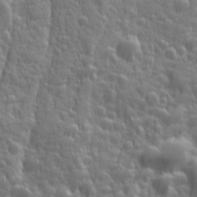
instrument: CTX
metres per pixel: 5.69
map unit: Ave
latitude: 12.5546
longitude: -104.2523
